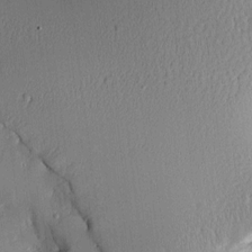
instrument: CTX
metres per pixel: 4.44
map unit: Aa
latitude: 10.6680
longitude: -127.9150
